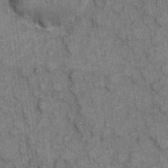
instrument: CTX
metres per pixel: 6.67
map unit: eHh
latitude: 7.4426
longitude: -64.6679
